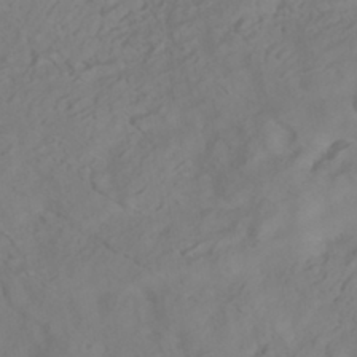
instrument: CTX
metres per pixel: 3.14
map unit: HNhu
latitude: -41.8989
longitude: 105.0108
